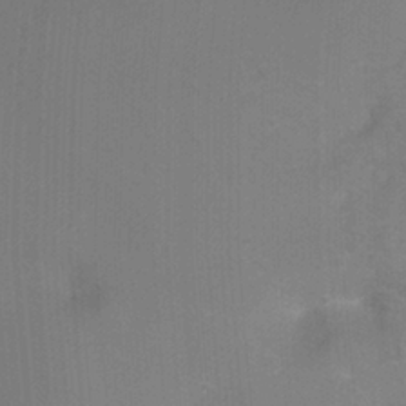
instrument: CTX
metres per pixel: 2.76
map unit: Ht
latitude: -3.0486
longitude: -27.3293
